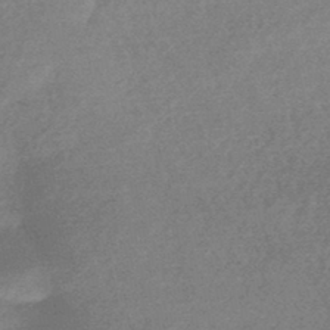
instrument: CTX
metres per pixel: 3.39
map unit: HNhu
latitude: -44.4440
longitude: 92.7274
